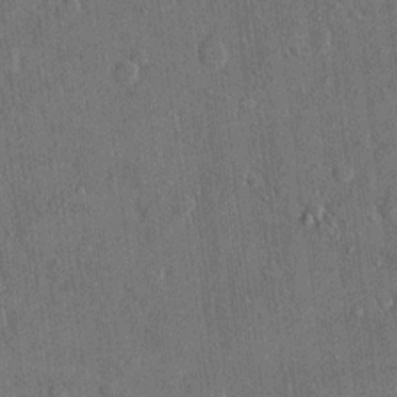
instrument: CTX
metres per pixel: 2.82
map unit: eHh
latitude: 15.2159
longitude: -68.3090
